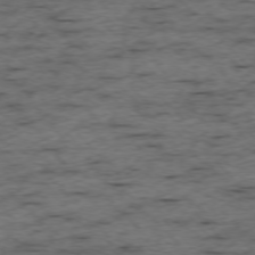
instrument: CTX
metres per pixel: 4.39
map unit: Ap
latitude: -76.4062
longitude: -90.9325
